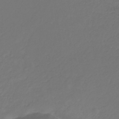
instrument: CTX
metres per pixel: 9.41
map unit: eHb
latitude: -30.4818
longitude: 64.8408
